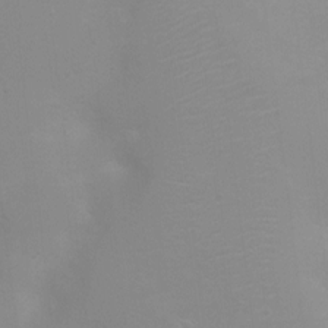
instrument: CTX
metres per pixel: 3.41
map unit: Nhu
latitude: 3.5182
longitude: -25.2725
